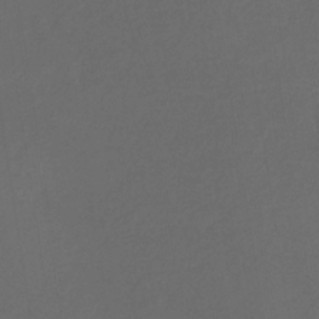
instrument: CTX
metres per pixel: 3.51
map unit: eHb
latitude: -32.1795
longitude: 72.1983
